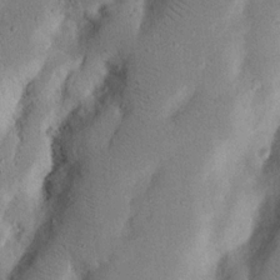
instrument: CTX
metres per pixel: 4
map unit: Nhu
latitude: 17.4993
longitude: -74.5168
